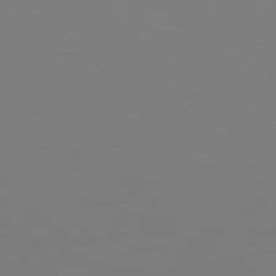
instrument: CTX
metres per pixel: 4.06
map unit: Hpe
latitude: 78.1767
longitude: 178.7274
